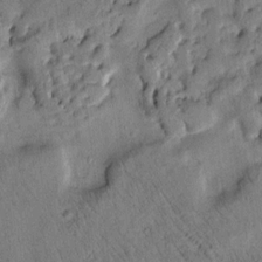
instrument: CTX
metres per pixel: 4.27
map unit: Htu
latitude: 3.3292
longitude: 179.0108
